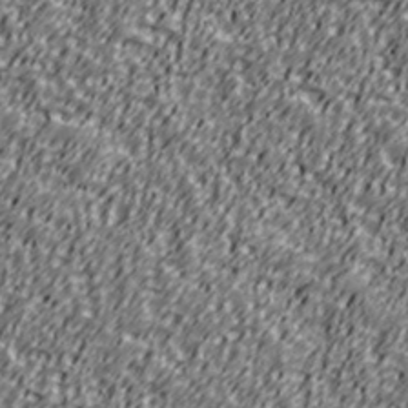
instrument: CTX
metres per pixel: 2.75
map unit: Ave
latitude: 40.9702
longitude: -113.3293
